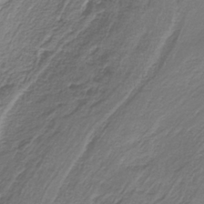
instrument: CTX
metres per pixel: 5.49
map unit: HNb
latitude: -35.3888
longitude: 58.4628
